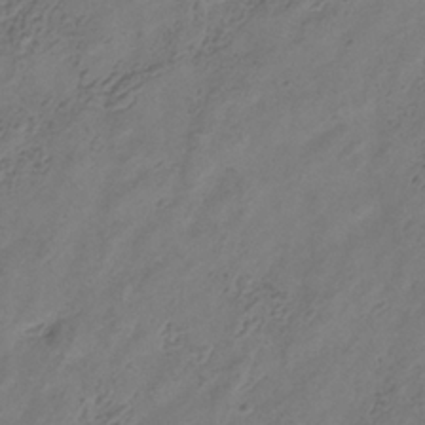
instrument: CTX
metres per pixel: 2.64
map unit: Hve
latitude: -35.2376
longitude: 88.5951
